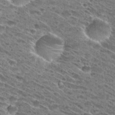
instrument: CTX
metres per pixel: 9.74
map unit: Hto
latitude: 29.1781
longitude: -45.5749
